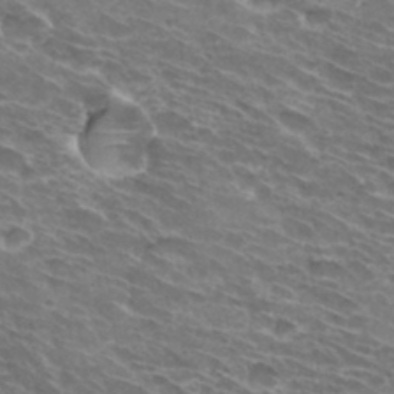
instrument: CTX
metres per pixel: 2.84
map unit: Hto
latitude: 32.5735
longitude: -42.8191
